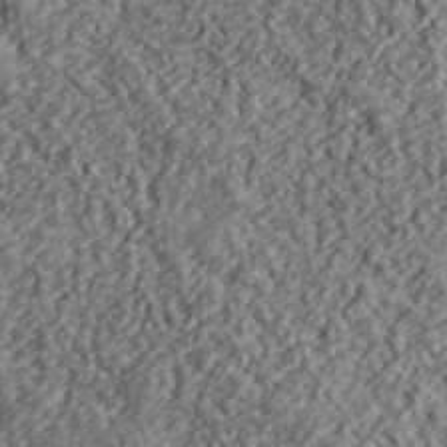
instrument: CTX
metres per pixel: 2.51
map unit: lHvf
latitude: 40.5545
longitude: -87.8772
